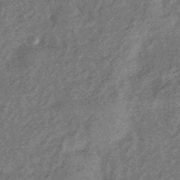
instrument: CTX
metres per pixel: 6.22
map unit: eHb
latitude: -43.5777
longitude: 87.3510
